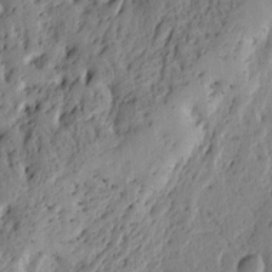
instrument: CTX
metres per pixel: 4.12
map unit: Ht
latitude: 10.3656
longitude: -77.8205
